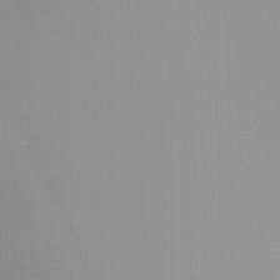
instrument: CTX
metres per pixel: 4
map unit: Nhu
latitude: -8.4251
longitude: -81.8205
